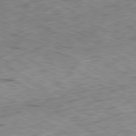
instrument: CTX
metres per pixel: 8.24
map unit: Ap
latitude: -80.6708
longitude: -72.1011
